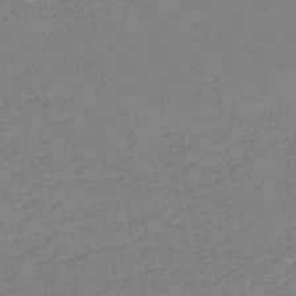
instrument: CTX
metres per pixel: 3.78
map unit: HNb
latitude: -50.8030
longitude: -50.1577
